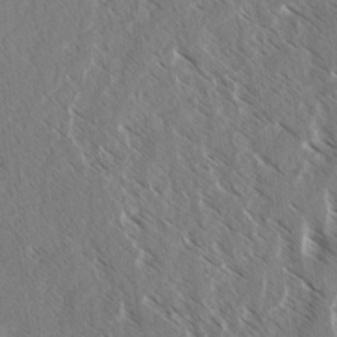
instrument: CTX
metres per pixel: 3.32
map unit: lAvf
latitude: 4.5168
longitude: -105.4805
